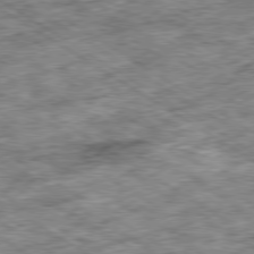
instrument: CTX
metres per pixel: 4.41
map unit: Ap
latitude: -79.8989
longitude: -74.7246
